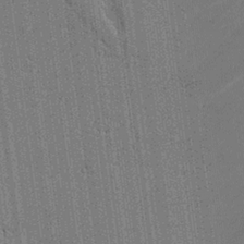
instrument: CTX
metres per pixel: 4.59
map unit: lAvf
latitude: -0.6141
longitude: -107.5749
